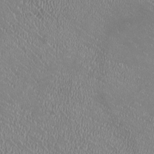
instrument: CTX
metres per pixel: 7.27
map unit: HNhu
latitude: -2.1983
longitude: -0.1389
